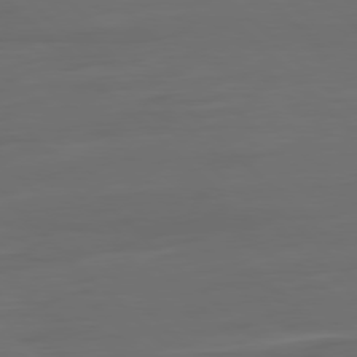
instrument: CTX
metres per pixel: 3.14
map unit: Ap
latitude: -79.9556
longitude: -55.2348
